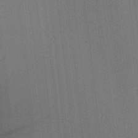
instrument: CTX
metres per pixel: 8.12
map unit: Ave
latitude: 23.7638
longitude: -135.8394
